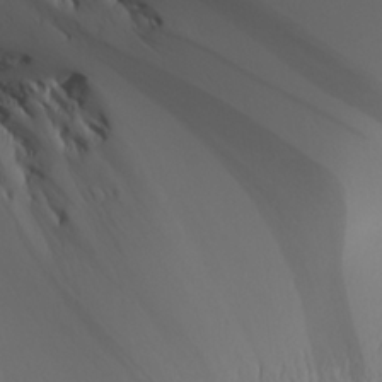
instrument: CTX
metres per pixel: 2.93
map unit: Aa
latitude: 25.3292
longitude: -144.5734
